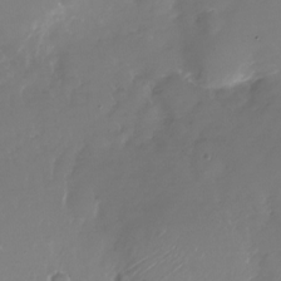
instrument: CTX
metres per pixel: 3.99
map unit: Nhu
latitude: -28.3495
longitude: -78.8380
